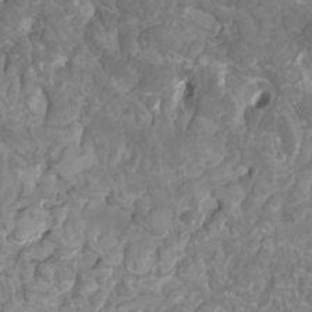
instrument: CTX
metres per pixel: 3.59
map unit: Htu
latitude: -10.1039
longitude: -74.8569
